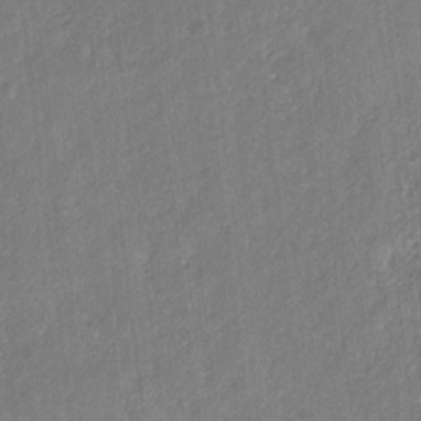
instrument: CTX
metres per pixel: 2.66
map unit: eHb
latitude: -29.7478
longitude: 65.9178
